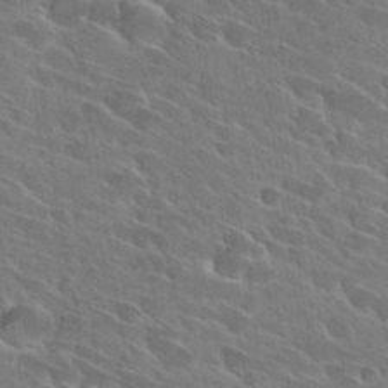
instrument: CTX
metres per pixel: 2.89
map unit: Hto
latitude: 28.3467
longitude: -41.9906
